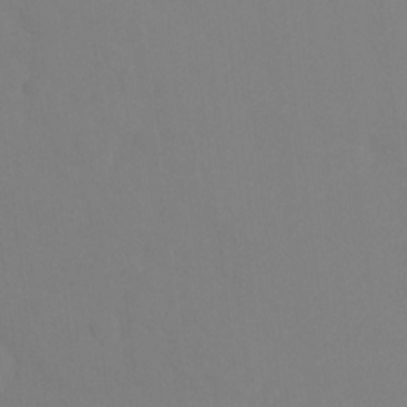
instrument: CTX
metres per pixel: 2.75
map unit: Ht
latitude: -8.9731
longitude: -33.9906
